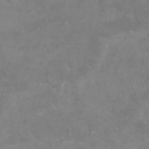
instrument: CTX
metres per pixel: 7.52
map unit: Nhu
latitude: -22.3495
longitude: -57.4237
